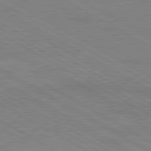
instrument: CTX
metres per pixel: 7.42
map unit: lApd
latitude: 80.3278
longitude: 121.8233
